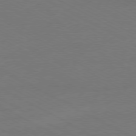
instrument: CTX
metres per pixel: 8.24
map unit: Ap
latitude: -79.8422
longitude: -82.3278
